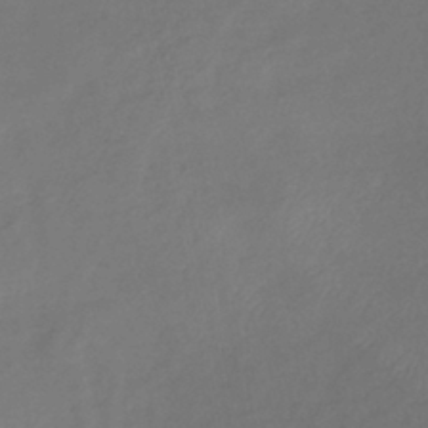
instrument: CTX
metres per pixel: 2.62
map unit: eHb
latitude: -38.9164
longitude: 76.9164
